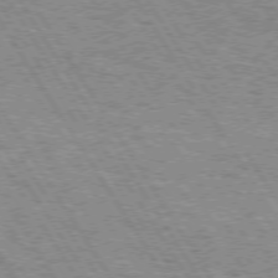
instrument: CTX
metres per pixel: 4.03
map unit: Hpe
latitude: 73.4238
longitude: -133.5560
